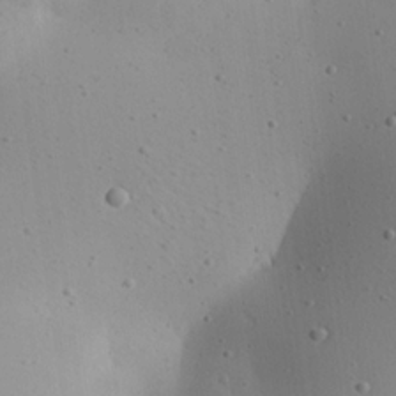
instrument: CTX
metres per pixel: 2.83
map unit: Aa
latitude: 21.6316
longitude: -143.8395
